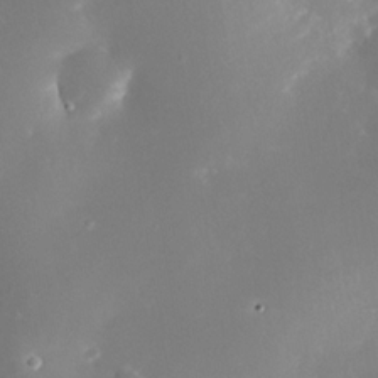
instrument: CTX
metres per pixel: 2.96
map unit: Nhe
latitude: -33.1998
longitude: -116.1956
